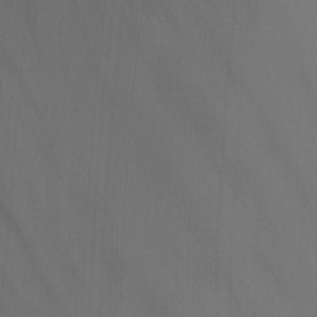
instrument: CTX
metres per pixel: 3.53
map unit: Nhu
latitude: -13.9367
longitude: -56.8002
